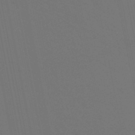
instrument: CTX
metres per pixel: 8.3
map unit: lHb
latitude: -49.7100
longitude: 75.2187
